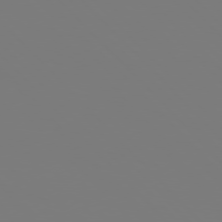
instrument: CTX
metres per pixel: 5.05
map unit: Hpe
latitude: 76.8380
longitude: -161.6505
